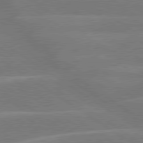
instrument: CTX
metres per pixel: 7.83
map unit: lApd
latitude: 79.6127
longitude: -122.4412
